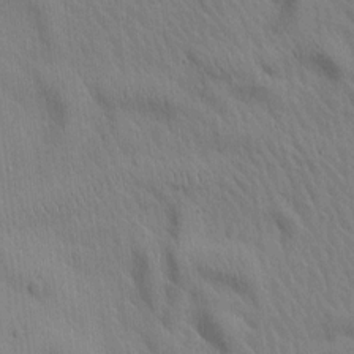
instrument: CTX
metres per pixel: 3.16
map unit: Htu
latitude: -2.9541
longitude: 174.3117
